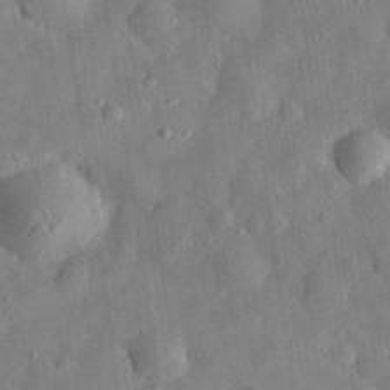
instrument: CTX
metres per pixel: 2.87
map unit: eHh
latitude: 31.4616
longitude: -76.6868
